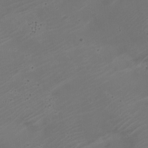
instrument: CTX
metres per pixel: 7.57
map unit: Nhe
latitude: -19.2376
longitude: 143.6532
